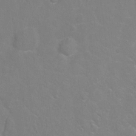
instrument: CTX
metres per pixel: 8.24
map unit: Hto
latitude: -5.4454
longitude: -35.3670
